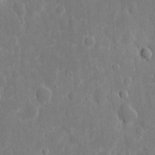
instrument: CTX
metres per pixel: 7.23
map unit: eHh
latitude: 7.5749
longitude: -70.7057
